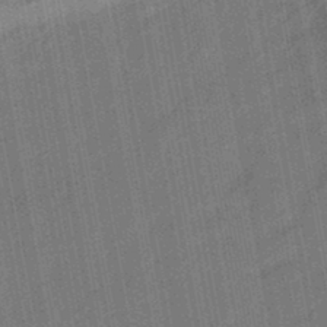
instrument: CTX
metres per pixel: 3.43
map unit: HNhu
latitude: -44.8597
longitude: 91.2376
